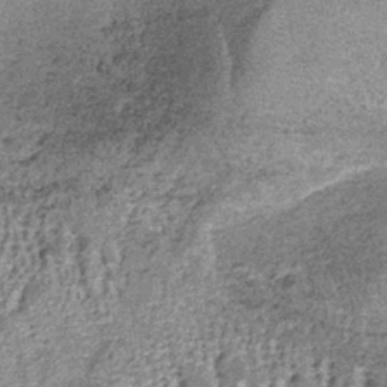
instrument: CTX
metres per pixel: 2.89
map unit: lHb
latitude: -37.2565
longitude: 66.3873
